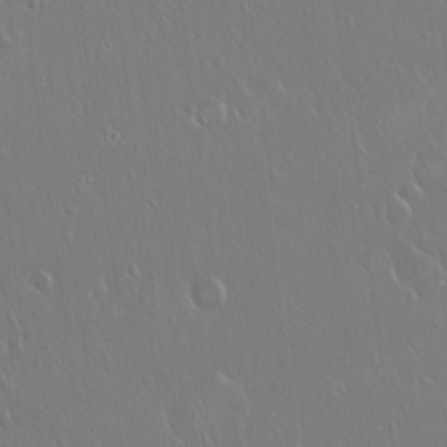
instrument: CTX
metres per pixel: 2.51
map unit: Hto
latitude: 18.3089
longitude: -57.6504
